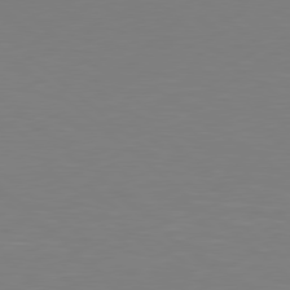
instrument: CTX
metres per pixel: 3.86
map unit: Hpe
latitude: 78.8191
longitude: -165.3860
